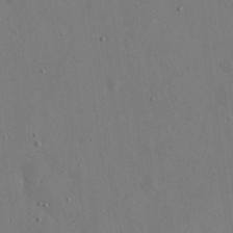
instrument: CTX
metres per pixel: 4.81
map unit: eHh
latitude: 17.8205
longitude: -70.2333
